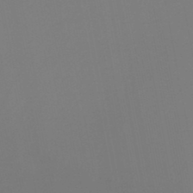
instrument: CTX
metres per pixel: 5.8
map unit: HNb
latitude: -45.8989
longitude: 56.5951
